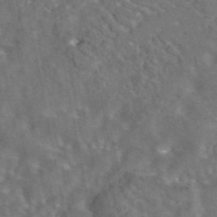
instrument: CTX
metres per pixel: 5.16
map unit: eAb
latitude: 43.8772
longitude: 108.0850
